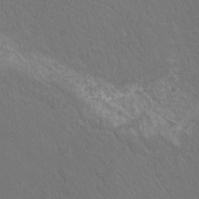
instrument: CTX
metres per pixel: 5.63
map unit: Htu
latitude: -11.8044
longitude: -72.6113
